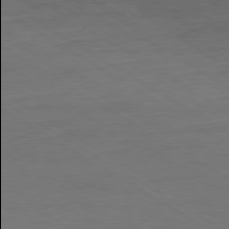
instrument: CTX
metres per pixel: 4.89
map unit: Ap
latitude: -79.8611
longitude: -53.9906
